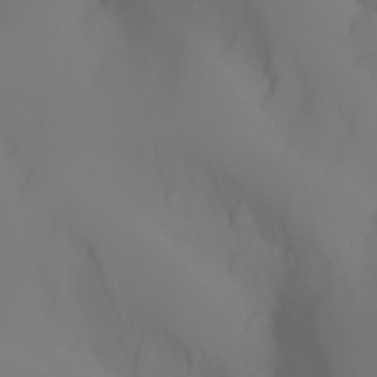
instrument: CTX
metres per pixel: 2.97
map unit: Aa
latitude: -6.5573
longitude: -85.0459
